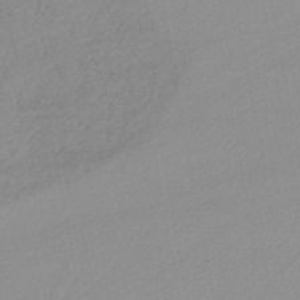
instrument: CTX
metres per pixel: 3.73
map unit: lHb
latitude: -44.1795
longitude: 67.1809
